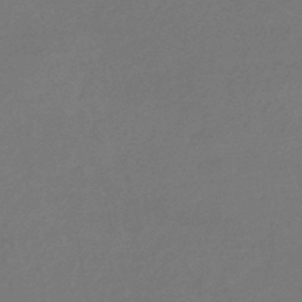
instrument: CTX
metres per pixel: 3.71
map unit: HNhu
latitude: -43.7666
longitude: 89.5777
